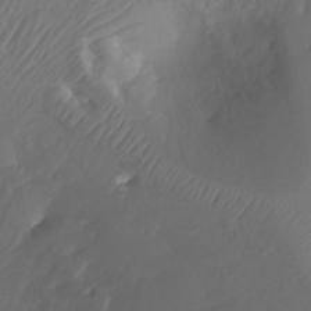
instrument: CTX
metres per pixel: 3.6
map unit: Ht
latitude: -5.3131
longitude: -26.5924
